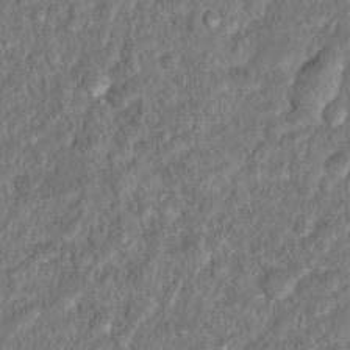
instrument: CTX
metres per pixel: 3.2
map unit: Hto
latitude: 15.0648
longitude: -34.2522
